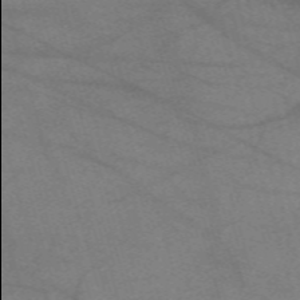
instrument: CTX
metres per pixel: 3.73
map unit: eHh
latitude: -61.0109
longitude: 54.0094
